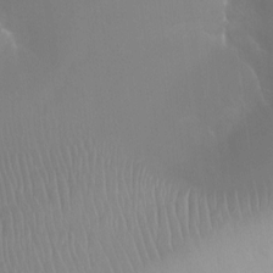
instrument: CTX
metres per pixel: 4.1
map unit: Ht
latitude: -11.8800
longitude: -45.5938
